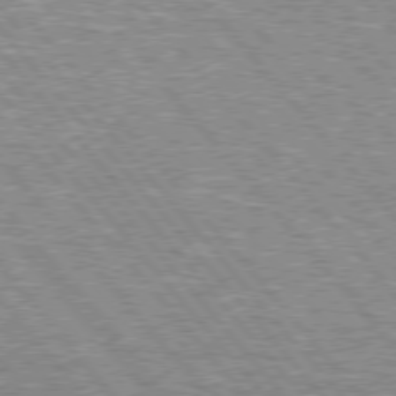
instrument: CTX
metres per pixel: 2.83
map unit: lApd
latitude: 76.0633
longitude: -80.4601
